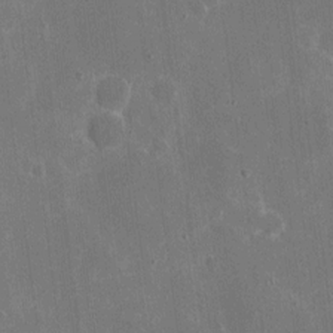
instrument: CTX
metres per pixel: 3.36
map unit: eHh
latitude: 6.5546
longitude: -67.1214
